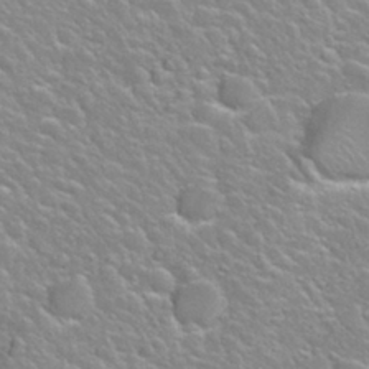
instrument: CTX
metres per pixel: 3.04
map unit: Nhu
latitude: 28.0633
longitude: -53.3104
